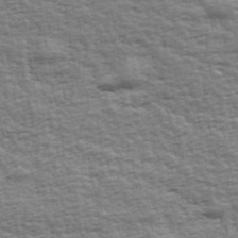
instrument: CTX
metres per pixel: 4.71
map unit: Ave
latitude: 42.9892
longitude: -112.2333
